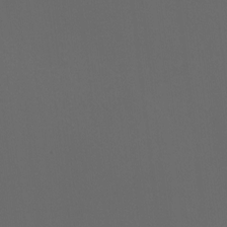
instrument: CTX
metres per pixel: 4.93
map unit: HNhu
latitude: 1.1403
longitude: -1.7071
